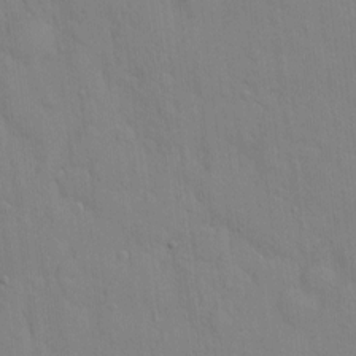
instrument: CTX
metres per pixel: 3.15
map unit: Hve
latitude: -11.1053
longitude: 175.8989
